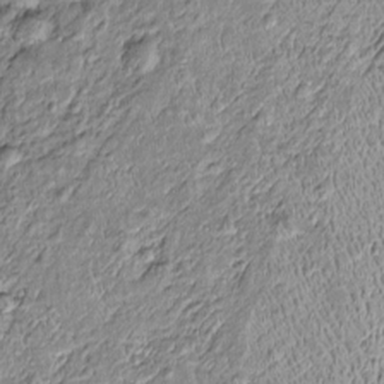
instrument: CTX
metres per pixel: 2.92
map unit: Htu
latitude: -6.9164
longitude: 156.9164
